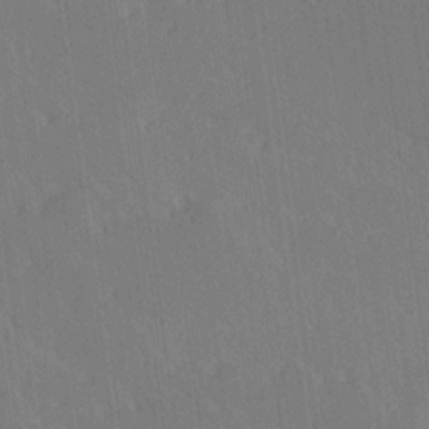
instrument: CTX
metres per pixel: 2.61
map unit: Ave
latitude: 19.6127
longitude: -137.4427
